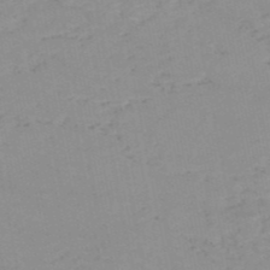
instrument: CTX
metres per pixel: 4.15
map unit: HNb
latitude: -51.8989
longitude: -52.0444
